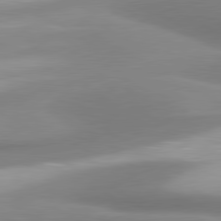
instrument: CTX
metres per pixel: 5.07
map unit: lApd
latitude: 80.4412
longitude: 177.6722
